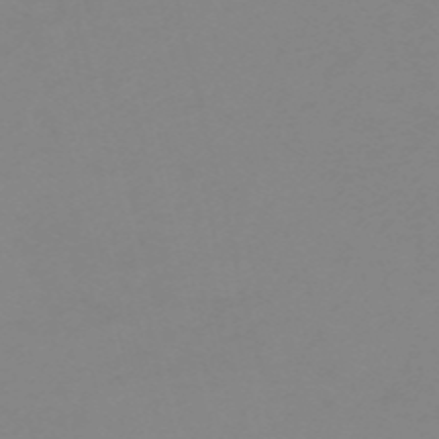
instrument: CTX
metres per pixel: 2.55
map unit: HNb
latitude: -56.3873
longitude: -43.8772
